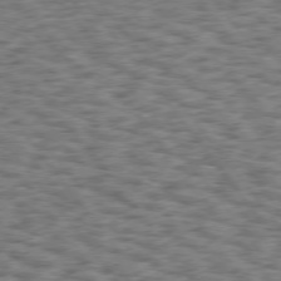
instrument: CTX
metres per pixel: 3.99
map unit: Hpe
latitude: 75.5749
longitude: -134.5168
